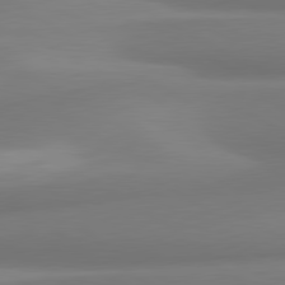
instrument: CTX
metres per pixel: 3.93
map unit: lApd
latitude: 80.3656
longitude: 174.4062
